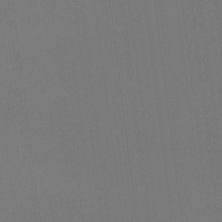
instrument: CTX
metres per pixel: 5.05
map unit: Htu
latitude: -13.8611
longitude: -48.8002
